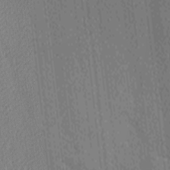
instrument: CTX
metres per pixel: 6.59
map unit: Ave
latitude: -9.2376
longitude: -123.3482
